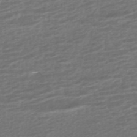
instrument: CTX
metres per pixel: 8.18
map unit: ANa
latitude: -45.3510
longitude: 105.4265
